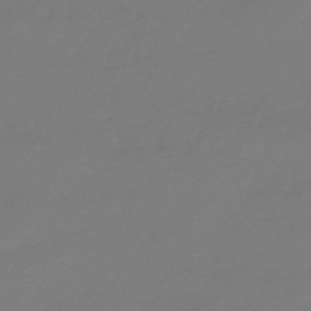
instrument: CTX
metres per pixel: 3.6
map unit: eHb
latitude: -49.4833
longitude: 77.8044
